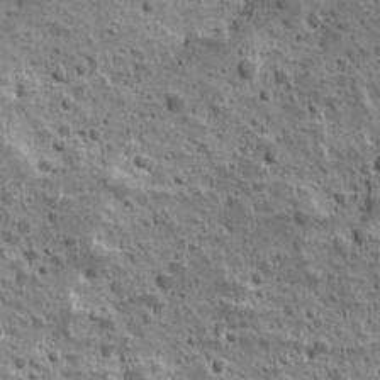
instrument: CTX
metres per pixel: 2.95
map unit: Ave
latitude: 10.5735
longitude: -104.9703
